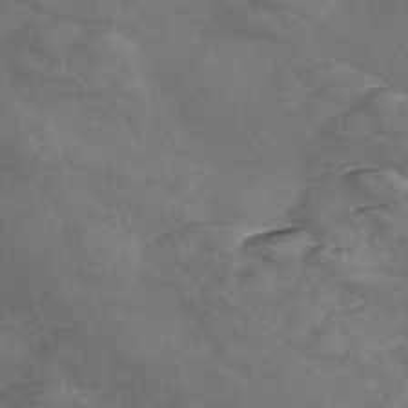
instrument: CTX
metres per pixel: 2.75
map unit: Nve
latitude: -56.9164
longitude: 58.2361
